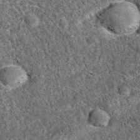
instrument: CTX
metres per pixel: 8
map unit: eAb
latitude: 37.9150
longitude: 110.5574
